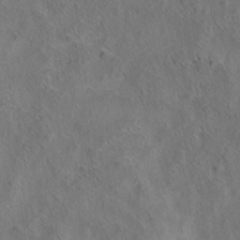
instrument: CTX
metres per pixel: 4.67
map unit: eHh
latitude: 6.5735
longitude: -76.8569
